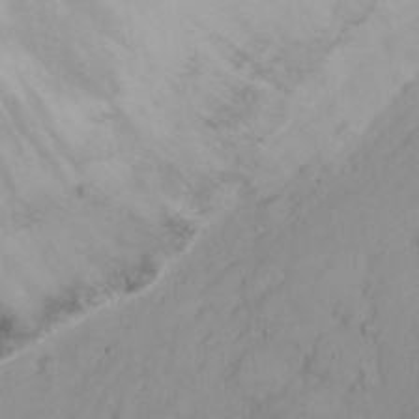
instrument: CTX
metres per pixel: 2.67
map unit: eHh
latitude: 22.9514
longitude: -62.2901
